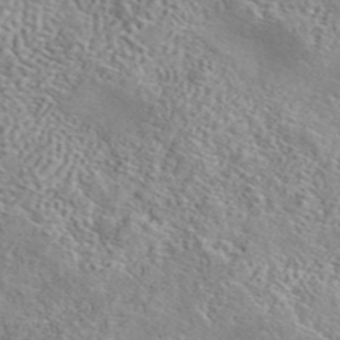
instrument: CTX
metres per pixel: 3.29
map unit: eAb
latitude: 44.2333
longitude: 113.9367
